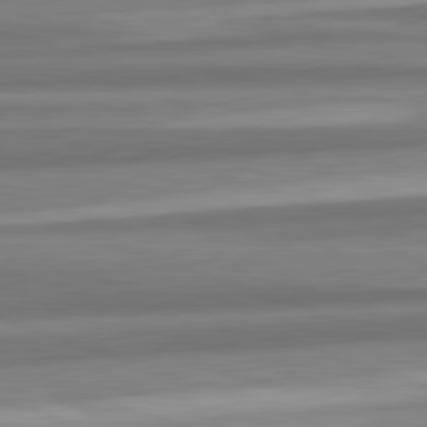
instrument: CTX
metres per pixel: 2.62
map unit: lApd
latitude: 82.4034
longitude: 179.4265
